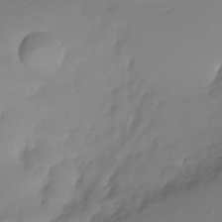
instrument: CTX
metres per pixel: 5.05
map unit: HNhu
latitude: -23.6911
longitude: 50.6140
